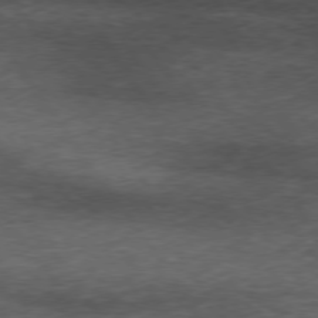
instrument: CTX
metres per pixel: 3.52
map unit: Hpe
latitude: 74.2523
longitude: -143.0081
